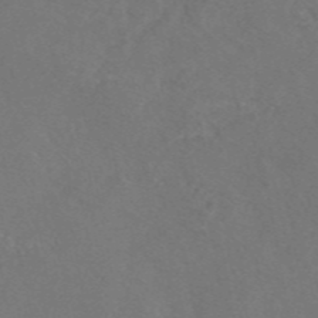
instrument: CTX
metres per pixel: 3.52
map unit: eAb
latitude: 46.1389
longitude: 110.0283
